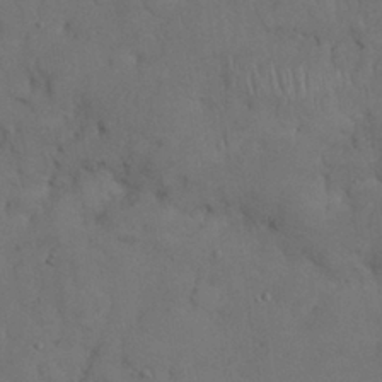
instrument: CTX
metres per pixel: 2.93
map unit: Nhu
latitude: 28.3467
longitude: -67.9339
